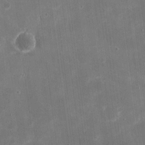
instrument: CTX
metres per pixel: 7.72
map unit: eHh
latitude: 20.3845
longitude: -67.8016
